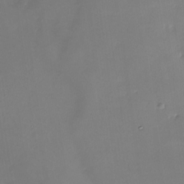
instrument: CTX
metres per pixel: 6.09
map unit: Nhe
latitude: -27.1053
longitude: -110.4034
